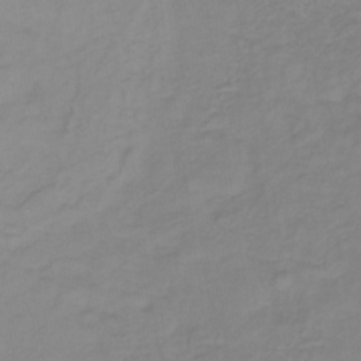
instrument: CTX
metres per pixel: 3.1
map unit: lHb
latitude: -35.9745
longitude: 72.5196
